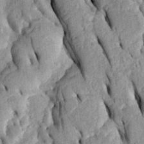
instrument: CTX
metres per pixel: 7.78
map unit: Htu
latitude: -0.2362
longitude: 150.0849
